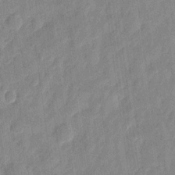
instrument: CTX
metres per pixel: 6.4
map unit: eHh
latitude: 7.8016
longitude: -74.2900
